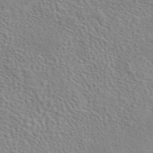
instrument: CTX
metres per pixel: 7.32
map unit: eAb
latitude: 44.4223
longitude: 110.1983
